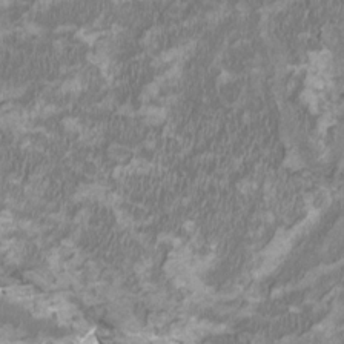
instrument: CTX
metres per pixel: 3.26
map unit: HNhu
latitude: 2.1766
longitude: -3.2159
